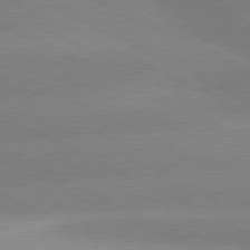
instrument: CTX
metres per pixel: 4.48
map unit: lApd
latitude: 80.6868
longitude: -151.8961
